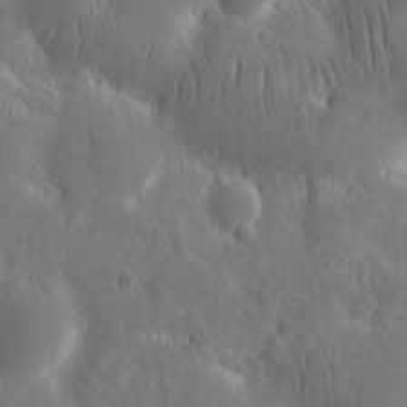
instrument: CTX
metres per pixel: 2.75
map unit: eHh
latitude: 12.7246
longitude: -73.3860
